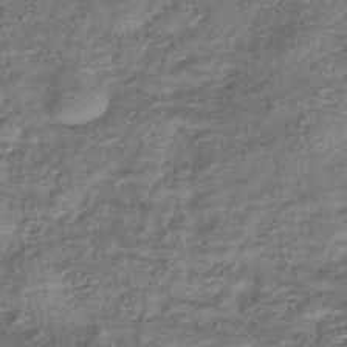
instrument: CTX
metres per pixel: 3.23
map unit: lHb
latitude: -42.7085
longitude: 79.2376
